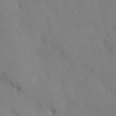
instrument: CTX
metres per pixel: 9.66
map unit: HNhu
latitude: 12.9892
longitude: 10.1795
